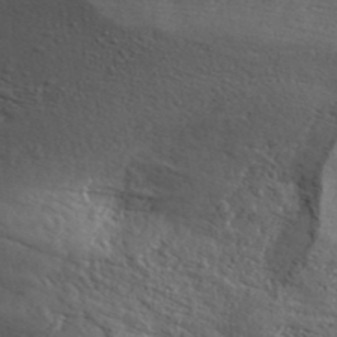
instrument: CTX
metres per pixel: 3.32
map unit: ANa
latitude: 41.3859
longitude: 55.7100
